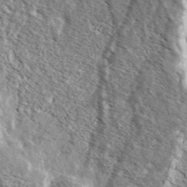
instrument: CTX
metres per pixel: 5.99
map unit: Ave
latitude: 37.7072
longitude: -110.1011
